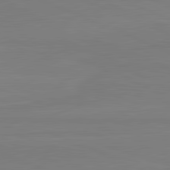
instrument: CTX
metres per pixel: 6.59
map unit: lApd
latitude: 81.9717
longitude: 166.4440
